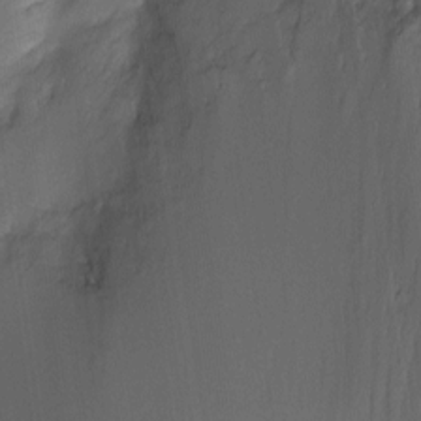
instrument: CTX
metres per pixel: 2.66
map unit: Ht
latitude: -11.2187
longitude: -45.2915
